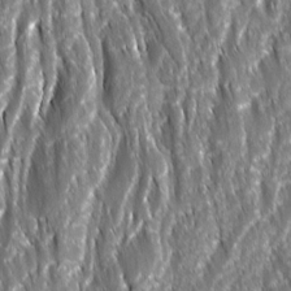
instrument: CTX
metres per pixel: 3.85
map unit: Ave
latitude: 15.6694
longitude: -133.1403
